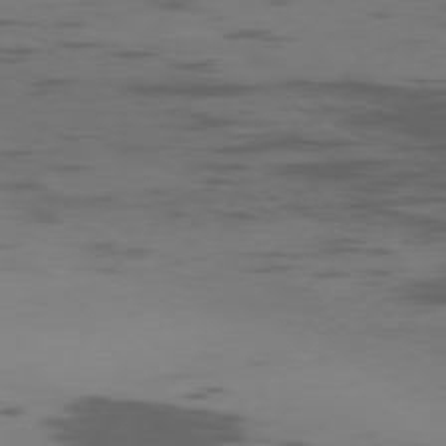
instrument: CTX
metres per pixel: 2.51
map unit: Ap
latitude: -76.5574
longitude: -67.2725
